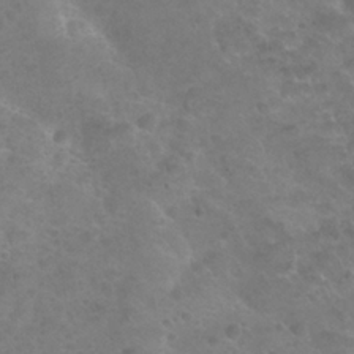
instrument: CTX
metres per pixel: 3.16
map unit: Nhu
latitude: 25.5749
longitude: -52.1389
